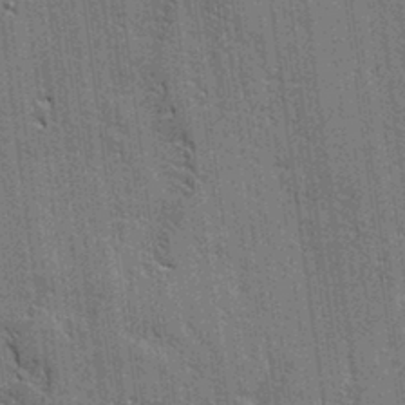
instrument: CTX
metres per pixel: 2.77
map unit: lAvf
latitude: -0.1228
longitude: -107.8205
